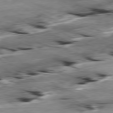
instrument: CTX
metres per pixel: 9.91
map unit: Ap
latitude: -80.2551
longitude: -66.4979
